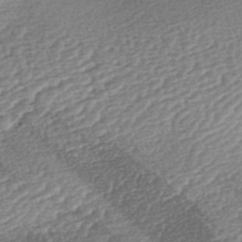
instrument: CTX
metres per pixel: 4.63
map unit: lAa
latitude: -2.9919
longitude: -127.7450
